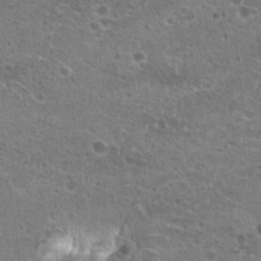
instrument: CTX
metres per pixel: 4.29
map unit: Hto
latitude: 22.3656
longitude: -41.4426
